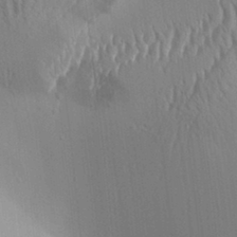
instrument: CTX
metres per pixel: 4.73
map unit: Aa
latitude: 31.0648
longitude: -140.8380
